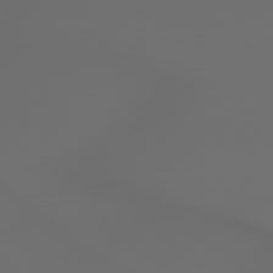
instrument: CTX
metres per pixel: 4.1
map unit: lApd
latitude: 79.4238
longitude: -175.5371
